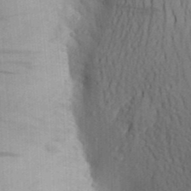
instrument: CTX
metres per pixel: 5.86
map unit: Aa
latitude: 25.6693
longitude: -149.6694
